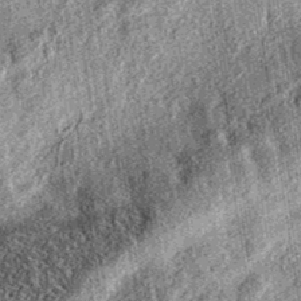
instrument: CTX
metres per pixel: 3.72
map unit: eAb
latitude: 37.1214
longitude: 109.0108
